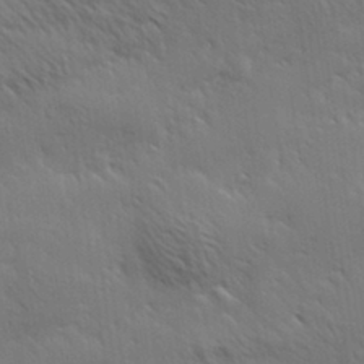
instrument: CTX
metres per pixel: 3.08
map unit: Hve
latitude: 31.3860
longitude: 149.5210
